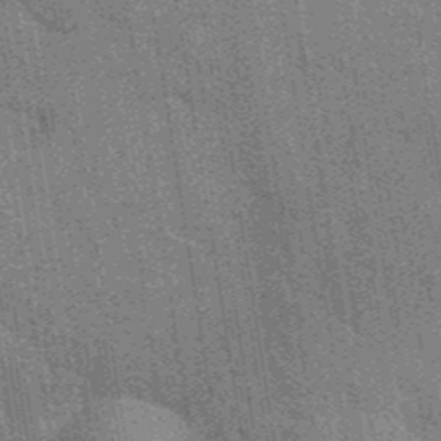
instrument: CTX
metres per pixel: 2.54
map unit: eAb
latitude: 41.1403
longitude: 106.9353
